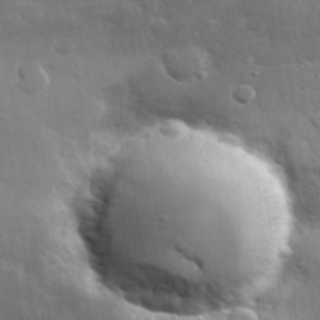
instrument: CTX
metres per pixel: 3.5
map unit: lHvf
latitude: 31.8584
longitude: -89.3293
